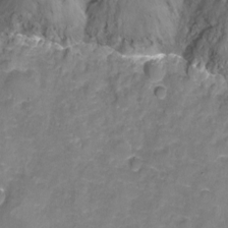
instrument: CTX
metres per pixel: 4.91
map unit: Nhu
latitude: -13.8800
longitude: -71.5371
